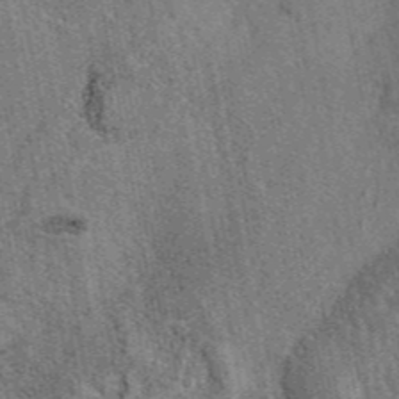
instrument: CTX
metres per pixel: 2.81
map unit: eAb
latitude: 45.5371
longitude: 110.9919
